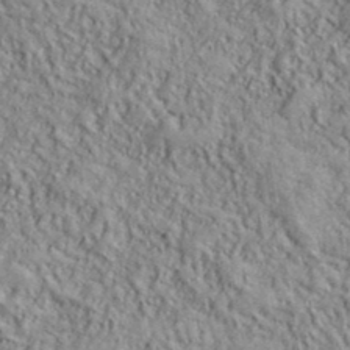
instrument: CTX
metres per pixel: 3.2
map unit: lHvf
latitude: 39.0269
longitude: -90.8002
